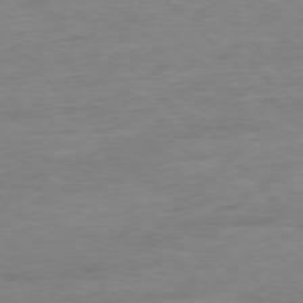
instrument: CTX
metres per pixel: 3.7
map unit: Ap
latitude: -77.1242
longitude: -89.1026
